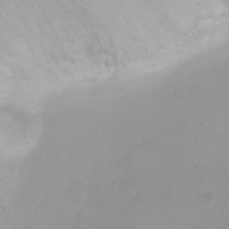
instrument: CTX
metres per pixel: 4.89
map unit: Ht
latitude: -1.1432
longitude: -19.8583
